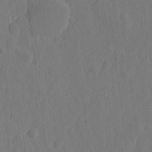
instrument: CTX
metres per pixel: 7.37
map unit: eHh
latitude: 7.0836
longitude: -73.1593
